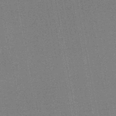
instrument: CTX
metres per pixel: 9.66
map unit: HNb
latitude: -45.2376
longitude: 53.8800
